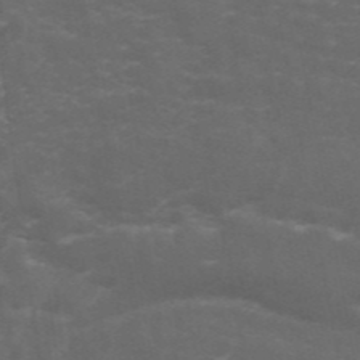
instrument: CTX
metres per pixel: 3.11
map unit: ANa
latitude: 44.4223
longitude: 25.9745
